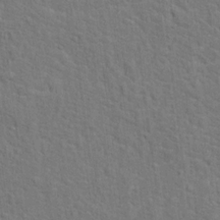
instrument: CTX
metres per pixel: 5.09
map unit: Hto
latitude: 15.0648
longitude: -38.2145
